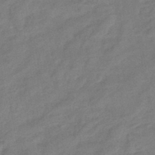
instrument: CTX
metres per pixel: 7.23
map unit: eHb
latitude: -42.0283
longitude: 82.7274
